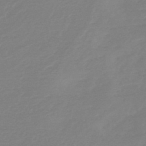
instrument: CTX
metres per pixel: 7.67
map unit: HNb
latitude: -49.1998
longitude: -43.0459
